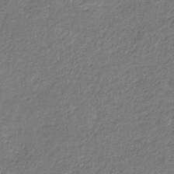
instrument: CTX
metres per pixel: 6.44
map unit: eHb
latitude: -30.9730
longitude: 68.9163
